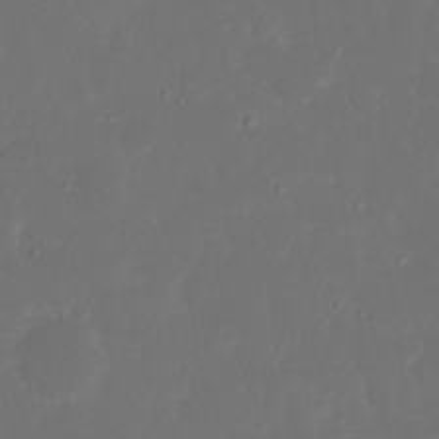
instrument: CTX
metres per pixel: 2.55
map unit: Nhu
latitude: 21.3860
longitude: -72.5357
